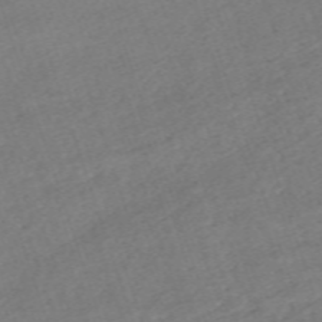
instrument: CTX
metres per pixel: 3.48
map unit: eHh
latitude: -62.9352
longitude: 53.7099
